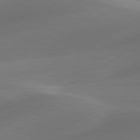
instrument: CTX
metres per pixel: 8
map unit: lApd
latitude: 79.9528
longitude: -91.4993
